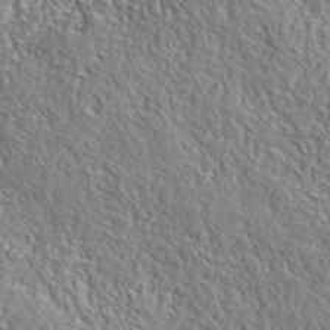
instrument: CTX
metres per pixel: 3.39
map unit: lHvf
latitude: 38.7246
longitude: -87.6127
